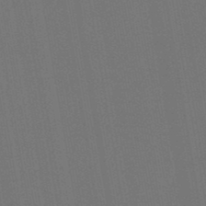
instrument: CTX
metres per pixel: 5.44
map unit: lHb
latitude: -47.4454
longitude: 73.0486
